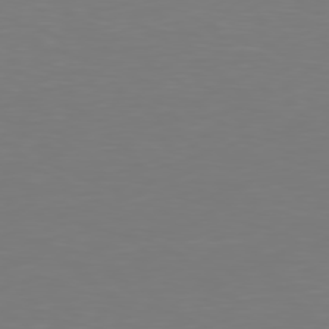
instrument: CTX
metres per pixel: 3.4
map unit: Hpe
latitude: 78.5546
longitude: -137.0648
